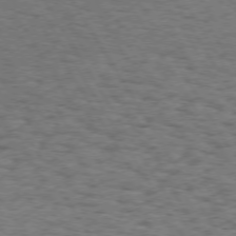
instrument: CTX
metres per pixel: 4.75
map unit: Hpe
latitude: 73.0459
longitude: -130.1389
